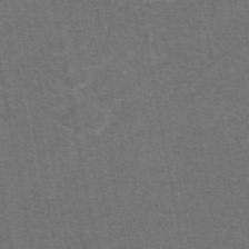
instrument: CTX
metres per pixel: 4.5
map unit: eAb
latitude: 47.8584
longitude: 105.3509
